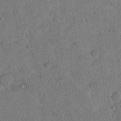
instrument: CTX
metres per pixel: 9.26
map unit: Nhu
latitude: 13.5371
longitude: -27.6505
